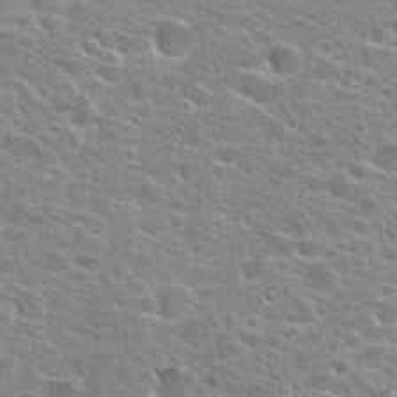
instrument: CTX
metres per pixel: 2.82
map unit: Hto
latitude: 24.6490
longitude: -48.0255
